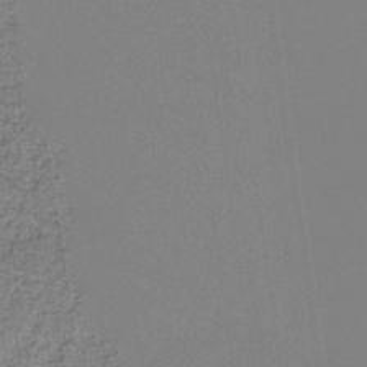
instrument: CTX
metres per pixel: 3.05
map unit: HNb
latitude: -36.0283
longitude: 54.3684
